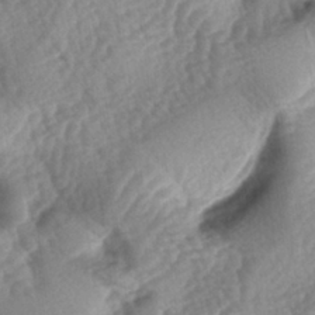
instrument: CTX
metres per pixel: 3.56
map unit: lAa
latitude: -4.2928
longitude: -127.0270
